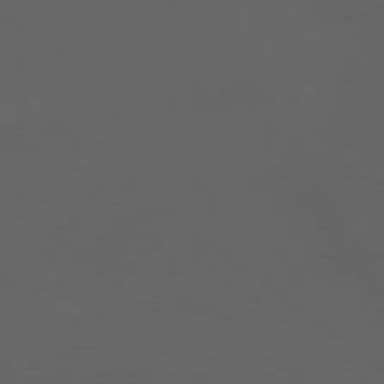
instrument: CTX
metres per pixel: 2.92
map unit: lApd
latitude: 79.2726
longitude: -165.8961
